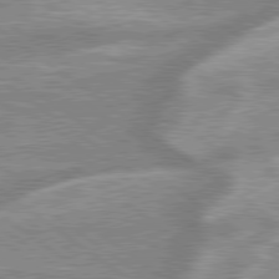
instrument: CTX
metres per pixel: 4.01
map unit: lApd
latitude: 79.3482
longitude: -169.0081
